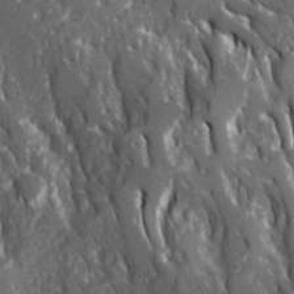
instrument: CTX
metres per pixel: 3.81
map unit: Ave
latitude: 15.9339
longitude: -131.0081
